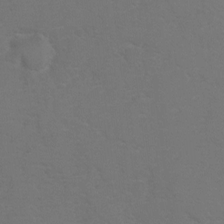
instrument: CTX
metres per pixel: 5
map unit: Hto
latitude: 5.9906
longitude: -30.7058
